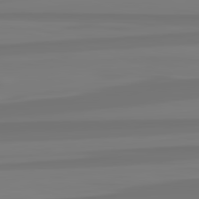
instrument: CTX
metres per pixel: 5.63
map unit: lApd
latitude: 82.6301
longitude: -177.0080
